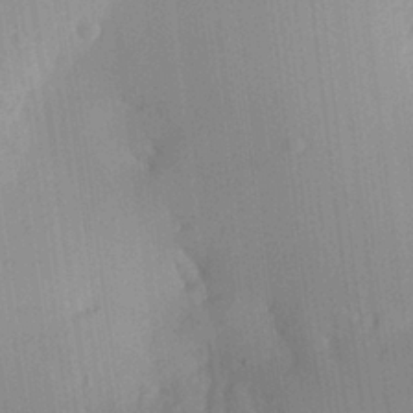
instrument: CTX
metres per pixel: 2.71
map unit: Aa
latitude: 24.1955
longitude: -135.9717
